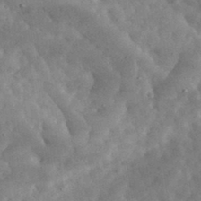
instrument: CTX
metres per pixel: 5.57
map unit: eHh
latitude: 34.8191
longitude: -68.9892
